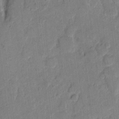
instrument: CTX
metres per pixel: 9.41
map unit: eHh
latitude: 11.7450
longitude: -65.8016
